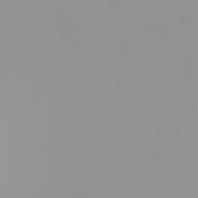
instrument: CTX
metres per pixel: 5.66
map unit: HNhu
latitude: -0.1039
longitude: -5.7072
